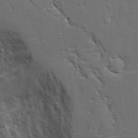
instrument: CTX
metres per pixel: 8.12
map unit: Aa
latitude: 19.3670
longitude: -125.4993
